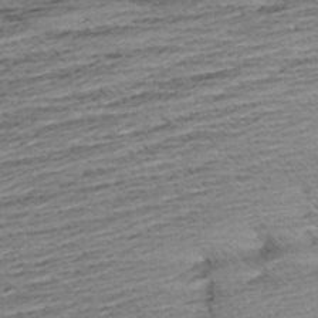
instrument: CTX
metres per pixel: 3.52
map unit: Aa
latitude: 8.6302
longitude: -138.8191
